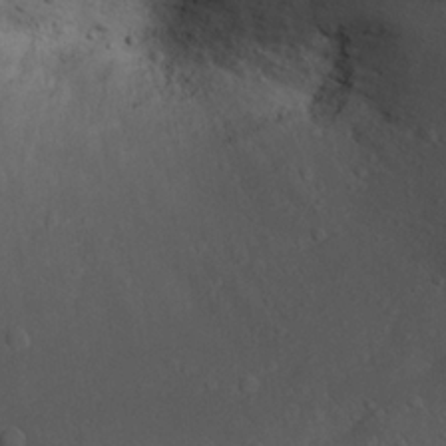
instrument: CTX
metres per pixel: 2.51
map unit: Nhu
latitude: 22.2522
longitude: -72.2523
